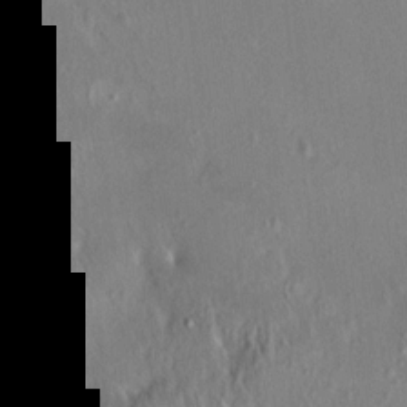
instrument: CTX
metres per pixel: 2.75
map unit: HNhu
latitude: 4.6113
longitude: 6.7274
